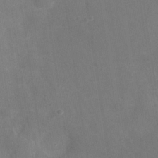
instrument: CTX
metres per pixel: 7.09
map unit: Nhe
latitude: -33.5588
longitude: -87.5371
